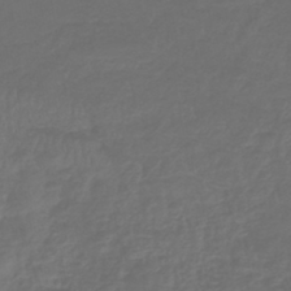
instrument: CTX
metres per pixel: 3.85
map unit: lHb
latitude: -43.5588
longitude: 81.5210
